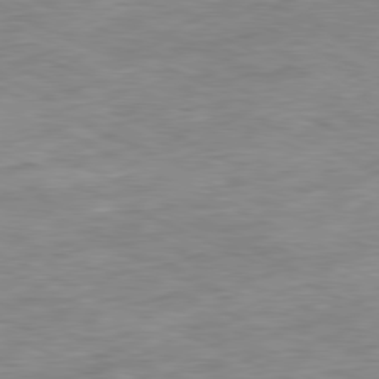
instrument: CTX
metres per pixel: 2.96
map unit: Ap
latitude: -81.1431
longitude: -86.8758
